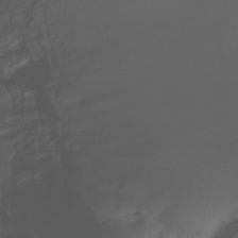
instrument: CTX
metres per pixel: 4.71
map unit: Ht
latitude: -7.1431
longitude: -30.1011
